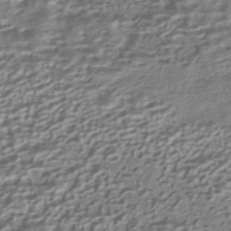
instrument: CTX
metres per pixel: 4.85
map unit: HNhu
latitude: -42.0472
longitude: 100.3873
